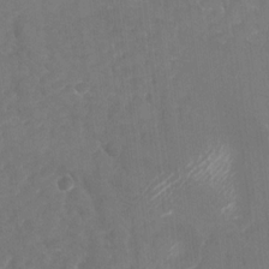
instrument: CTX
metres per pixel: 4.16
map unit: Nhu
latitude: -26.9919
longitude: -61.8394
